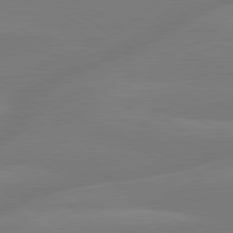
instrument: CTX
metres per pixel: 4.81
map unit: lApd
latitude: 79.4238
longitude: -149.8017
